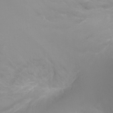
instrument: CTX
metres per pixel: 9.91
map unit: Ht
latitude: -1.3699
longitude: -17.8017
